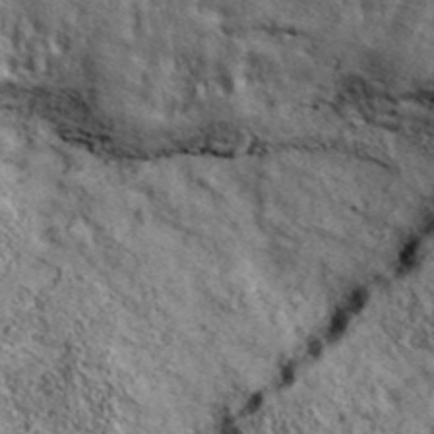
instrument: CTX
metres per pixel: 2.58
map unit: eHh
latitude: 43.4427
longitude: -89.7828
